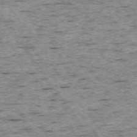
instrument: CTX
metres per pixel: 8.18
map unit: Ap
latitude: -74.4062
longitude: -88.1011
